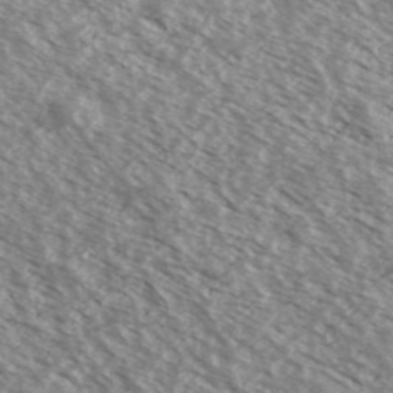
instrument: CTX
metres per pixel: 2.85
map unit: Ave
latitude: 38.1389
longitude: -109.9717
